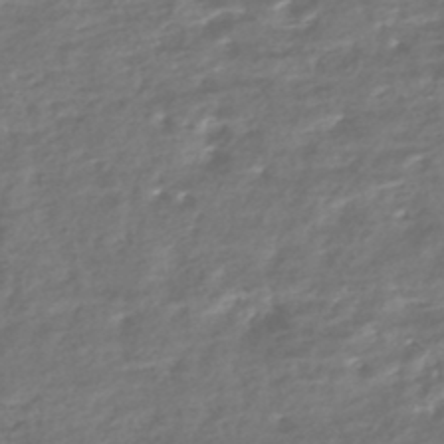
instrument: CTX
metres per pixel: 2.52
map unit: HNhu
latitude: -45.9556
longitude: 99.9178
